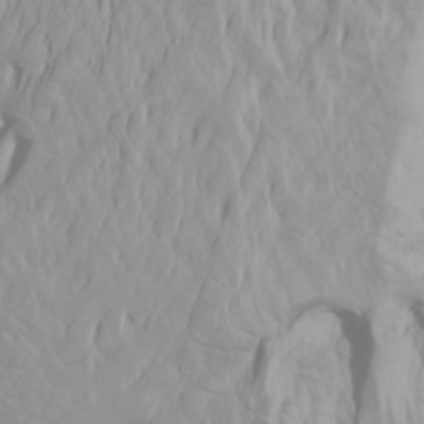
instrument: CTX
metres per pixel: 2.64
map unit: Nhu
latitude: -0.5007
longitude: -75.7639
